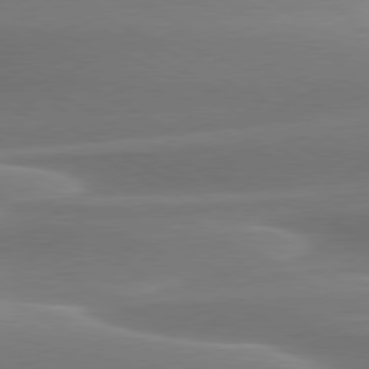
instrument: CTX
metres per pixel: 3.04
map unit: lApd
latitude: 79.3293
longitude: -115.1403
